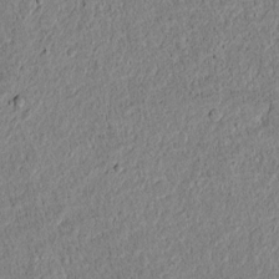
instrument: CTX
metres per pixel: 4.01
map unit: lAvf
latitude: 6.1956
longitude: 167.2565
